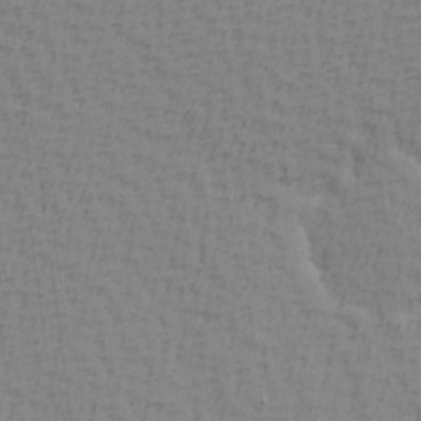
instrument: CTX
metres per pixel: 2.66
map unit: Hve
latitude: 1.9717
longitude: -125.0080
